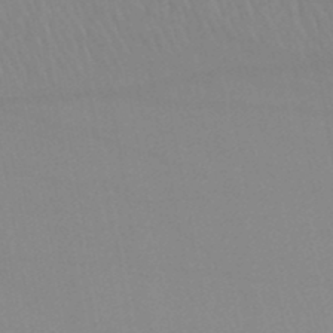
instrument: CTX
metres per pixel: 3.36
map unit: lHb
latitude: -46.9919
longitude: 75.3888
